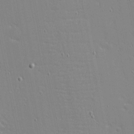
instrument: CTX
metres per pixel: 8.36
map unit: eHh
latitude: -3.7855
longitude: -81.1214
